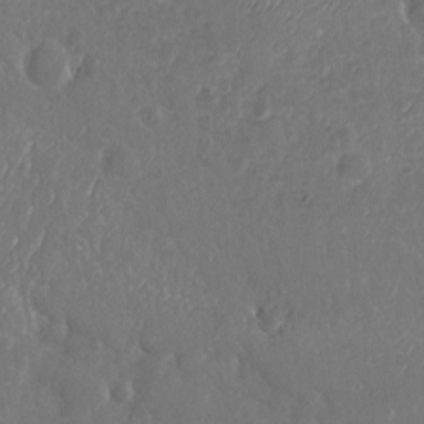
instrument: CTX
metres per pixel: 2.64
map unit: Nhu
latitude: -19.8422
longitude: -58.1011
